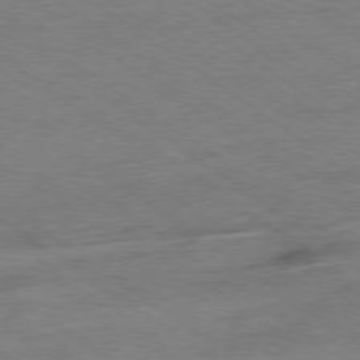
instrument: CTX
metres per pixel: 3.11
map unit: Hpe
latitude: -79.0675
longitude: -14.0255
